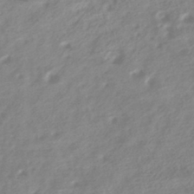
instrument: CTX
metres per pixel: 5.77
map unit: HNhu
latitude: -42.2361
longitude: 92.1228
